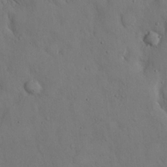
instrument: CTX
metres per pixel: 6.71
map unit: Hto
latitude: 14.7436
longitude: -59.8961
